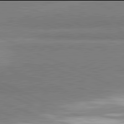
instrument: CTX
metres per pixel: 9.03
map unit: lApd
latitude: 81.9906
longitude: 162.2928
